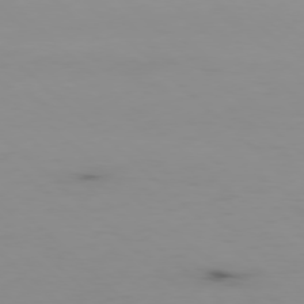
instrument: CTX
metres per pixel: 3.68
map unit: Hpe
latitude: -78.2550
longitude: 14.9731
